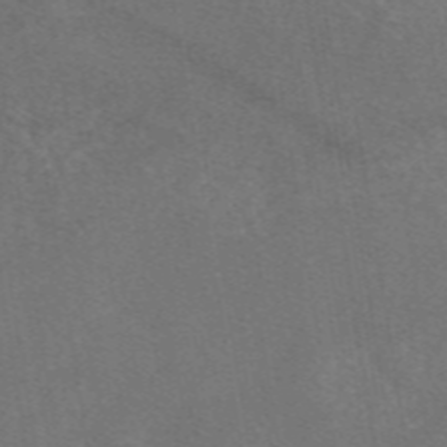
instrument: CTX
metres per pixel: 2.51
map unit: eAb
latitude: 47.7639
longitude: 111.2753
